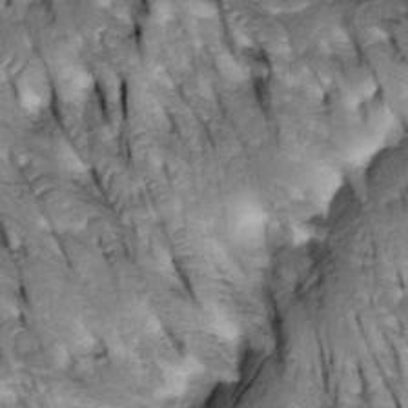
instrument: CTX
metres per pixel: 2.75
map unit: Htu
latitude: -3.4454
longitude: 150.2928
